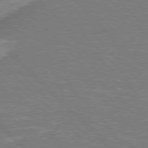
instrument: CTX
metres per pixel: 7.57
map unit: Hpe
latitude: 77.4237
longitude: -151.3103
